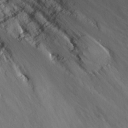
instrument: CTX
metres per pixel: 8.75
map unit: eHh
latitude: 25.0458
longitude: -63.2537
